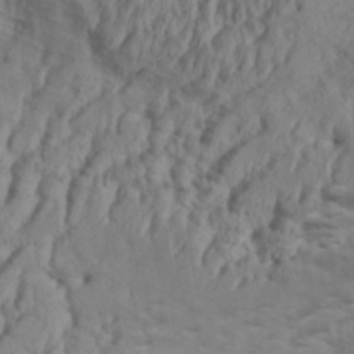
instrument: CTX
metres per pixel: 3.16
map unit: Aa
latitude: 33.4237
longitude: -136.1956
